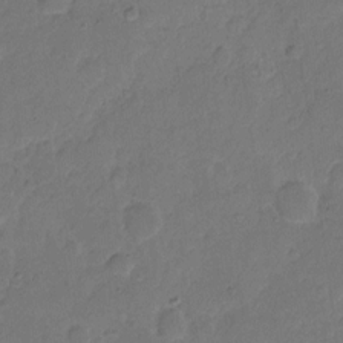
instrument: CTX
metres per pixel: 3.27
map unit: Hto
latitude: 4.8569
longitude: -61.3292
